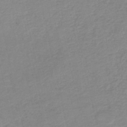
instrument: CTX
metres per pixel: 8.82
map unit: HNb
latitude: -40.3873
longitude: 49.9556
